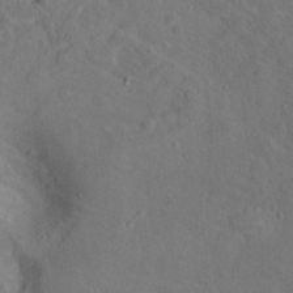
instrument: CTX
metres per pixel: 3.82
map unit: Hto
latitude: 15.0837
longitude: -36.3845
